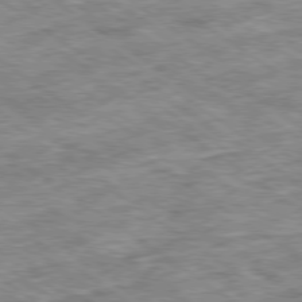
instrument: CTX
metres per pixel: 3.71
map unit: Ap
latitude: -79.7666
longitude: -76.1200
